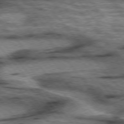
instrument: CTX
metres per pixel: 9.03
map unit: lApd
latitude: 75.6316
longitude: -49.4237
